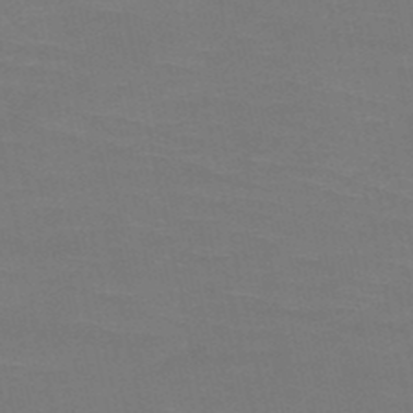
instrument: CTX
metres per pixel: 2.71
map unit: HNb
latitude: -50.3495
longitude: -43.1403
